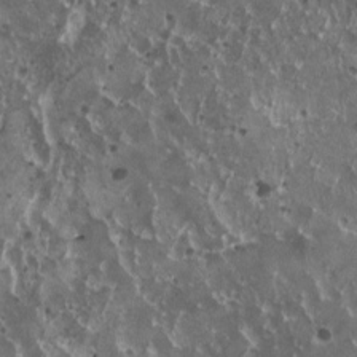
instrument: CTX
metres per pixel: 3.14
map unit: HNhu
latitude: 3.0080
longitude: 5.6533
